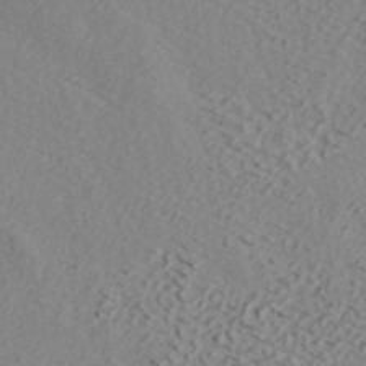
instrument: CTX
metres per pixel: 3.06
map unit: ANa
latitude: 41.5938
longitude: 29.9556
